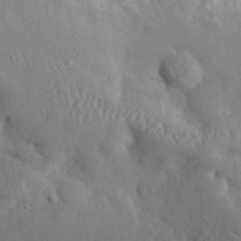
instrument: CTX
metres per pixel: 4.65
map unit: lHvf
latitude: 32.7246
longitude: -85.5182
